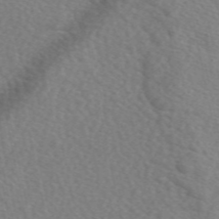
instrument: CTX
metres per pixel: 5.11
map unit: eAb
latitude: 49.8961
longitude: 117.3698
